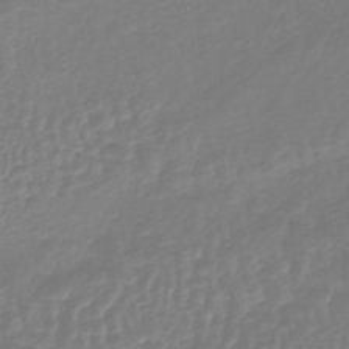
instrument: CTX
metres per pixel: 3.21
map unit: lHb
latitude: -41.5210
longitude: 67.4454
